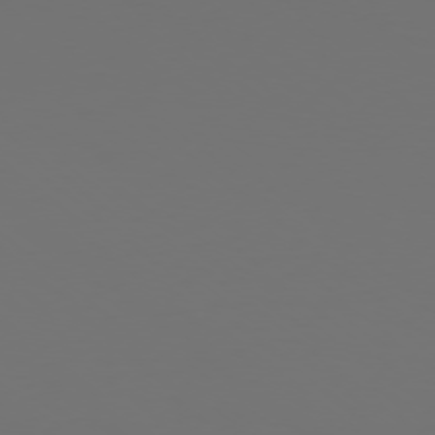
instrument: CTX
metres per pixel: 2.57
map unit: Ap
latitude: -78.3117
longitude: -97.6127
